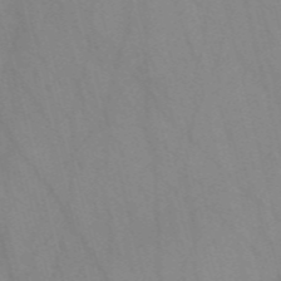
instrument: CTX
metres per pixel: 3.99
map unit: Nve
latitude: -57.7100
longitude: 63.6155
